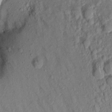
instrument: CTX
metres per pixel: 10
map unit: Aa
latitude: 16.9514
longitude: -146.4790
